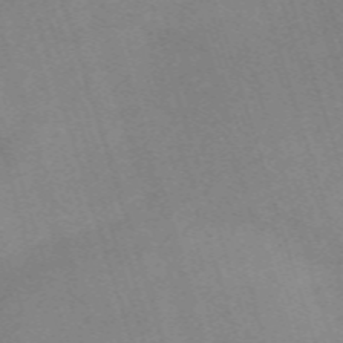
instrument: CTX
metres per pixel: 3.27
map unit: eHh
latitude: -62.6140
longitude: 49.5966
